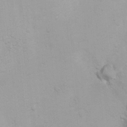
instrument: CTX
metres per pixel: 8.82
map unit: Ht
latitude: 3.8016
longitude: -22.3467
